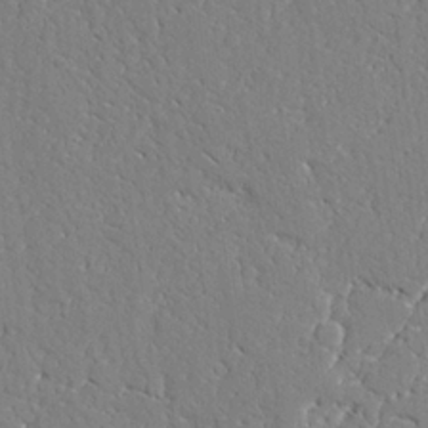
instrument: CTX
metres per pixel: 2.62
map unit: Ave
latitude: 24.2144
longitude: -129.9717
